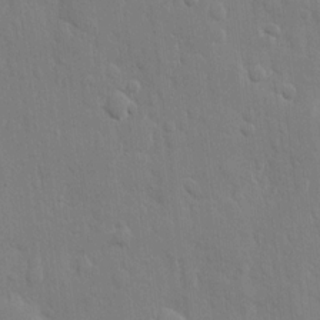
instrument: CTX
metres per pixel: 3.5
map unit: eHh
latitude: 12.6869
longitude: -70.2900
